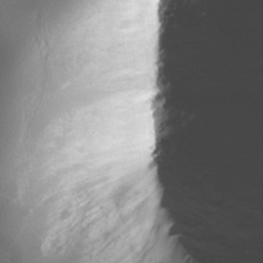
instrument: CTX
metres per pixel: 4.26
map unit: Nhe
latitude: -32.5385
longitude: -118.1766
